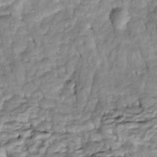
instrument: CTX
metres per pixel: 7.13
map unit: Htu
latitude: -5.6344
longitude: 154.1228
